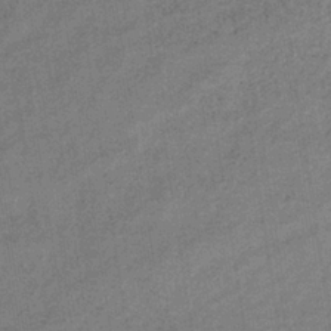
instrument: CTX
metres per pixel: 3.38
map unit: lHb
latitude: -34.8786
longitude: 70.8219
